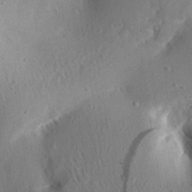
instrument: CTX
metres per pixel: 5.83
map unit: Aa
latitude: 12.9325
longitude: -141.7071
